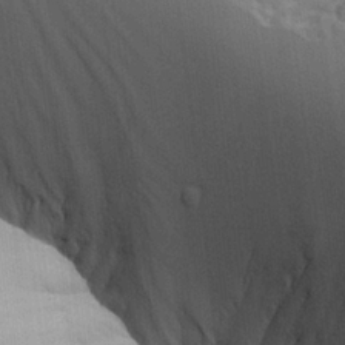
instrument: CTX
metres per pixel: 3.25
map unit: Aa
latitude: 26.2334
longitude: -129.7638
